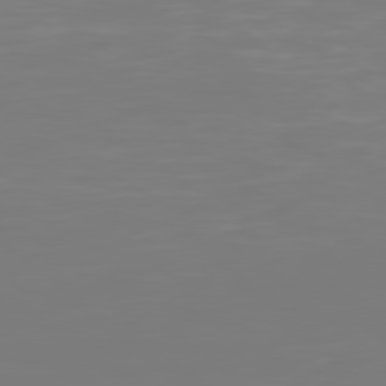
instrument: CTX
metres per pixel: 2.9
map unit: Hpe
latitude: 77.7260
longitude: -134.7813
